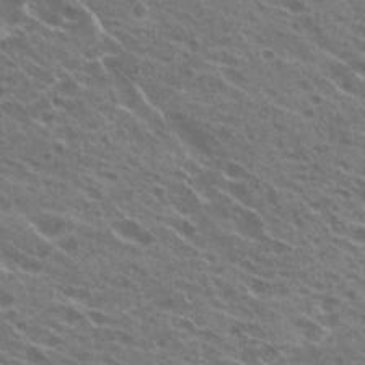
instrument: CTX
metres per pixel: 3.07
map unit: Hto
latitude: 23.2726
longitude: -38.7624
